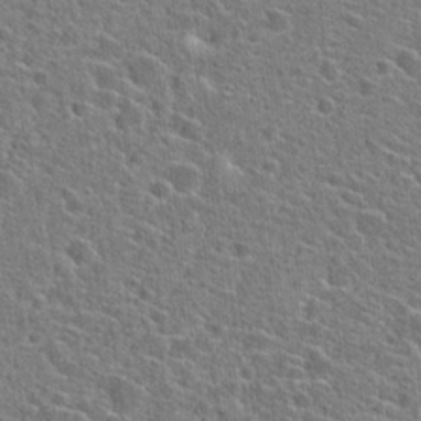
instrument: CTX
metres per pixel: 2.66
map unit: Hto
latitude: 23.5749
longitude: -44.8002
